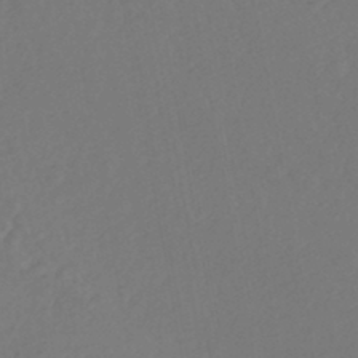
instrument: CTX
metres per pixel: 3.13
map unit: Nhe
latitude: -46.5384
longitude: -172.4601
